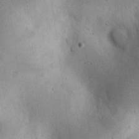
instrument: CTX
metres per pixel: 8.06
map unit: Nhu
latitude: 23.9150
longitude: -71.9150
